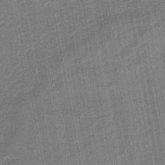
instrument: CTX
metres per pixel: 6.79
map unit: HNhu
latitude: -47.4076
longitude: 89.7666
